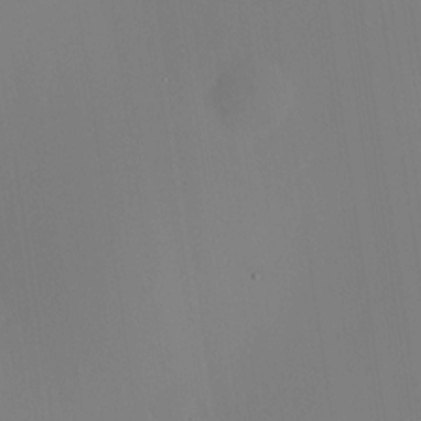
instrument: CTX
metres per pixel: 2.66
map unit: HNhu
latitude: 10.1011
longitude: 10.8786
